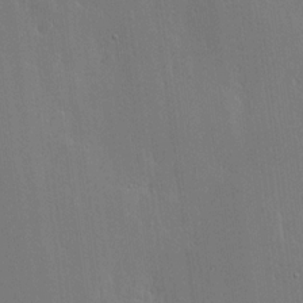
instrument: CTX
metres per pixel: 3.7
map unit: lHvf
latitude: 17.9717
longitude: -117.3482
